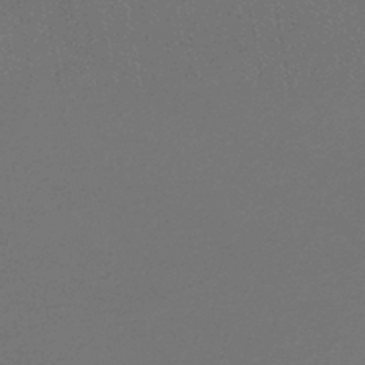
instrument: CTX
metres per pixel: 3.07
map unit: lHb
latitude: -45.2376
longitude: 74.6897
